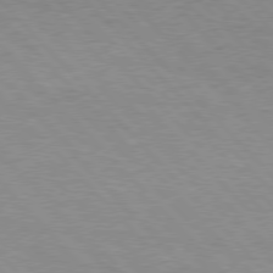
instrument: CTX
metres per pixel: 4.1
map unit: Hpe
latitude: 77.0269
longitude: -152.2145
